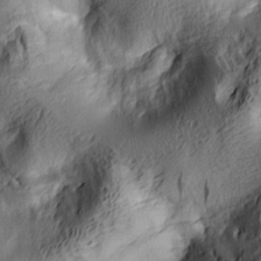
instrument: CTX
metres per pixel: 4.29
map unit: lAa
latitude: 4.8947
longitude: -113.4993
